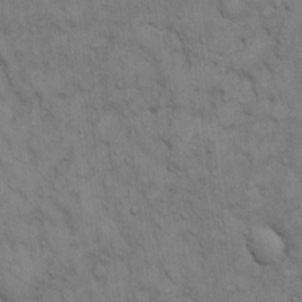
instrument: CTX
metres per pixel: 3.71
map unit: Hto
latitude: 12.7435
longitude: -60.4601
